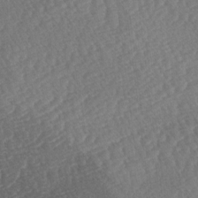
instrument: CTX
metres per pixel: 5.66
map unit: lAa
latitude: -3.1053
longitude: -127.5560
